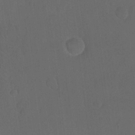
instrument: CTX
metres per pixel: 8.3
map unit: eHh
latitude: 18.9891
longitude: -64.7813
